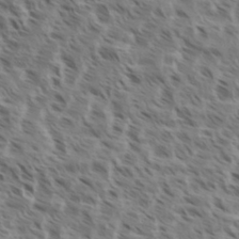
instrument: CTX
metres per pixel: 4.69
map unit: eHh
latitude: 35.2914
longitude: -138.9136
